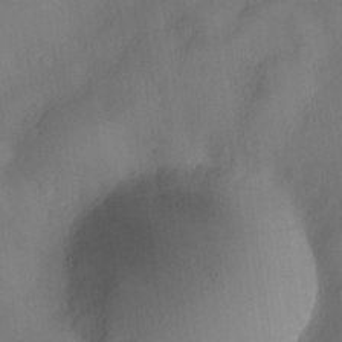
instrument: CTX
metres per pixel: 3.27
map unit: Nve
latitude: -26.8030
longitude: -148.4601
